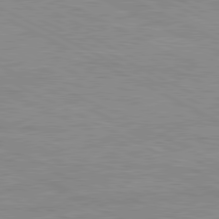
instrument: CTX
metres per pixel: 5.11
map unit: Ap
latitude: -82.1795
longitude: -72.5546
